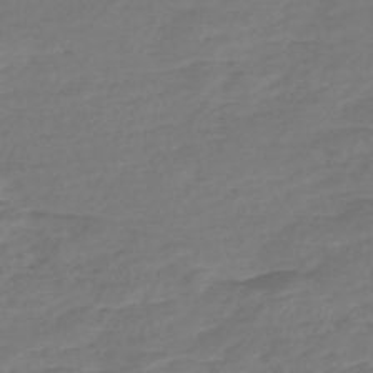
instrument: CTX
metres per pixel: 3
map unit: Nve
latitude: -58.0283
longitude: 57.6722
